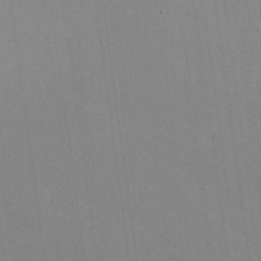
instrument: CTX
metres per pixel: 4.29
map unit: lHvf
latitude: -10.9164
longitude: -102.1955
